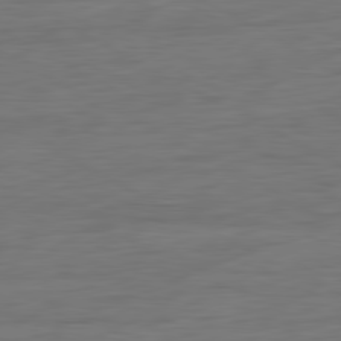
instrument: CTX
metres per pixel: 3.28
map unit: Ap
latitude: -81.7289
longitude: -78.2712
